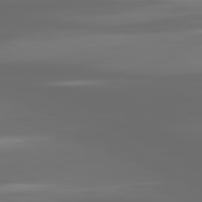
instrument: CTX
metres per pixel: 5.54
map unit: lApd
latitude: 80.8002
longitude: -138.1767
